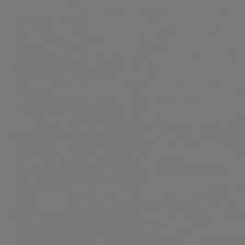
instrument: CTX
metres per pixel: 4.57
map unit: HNb
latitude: -51.9367
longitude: -43.6694
